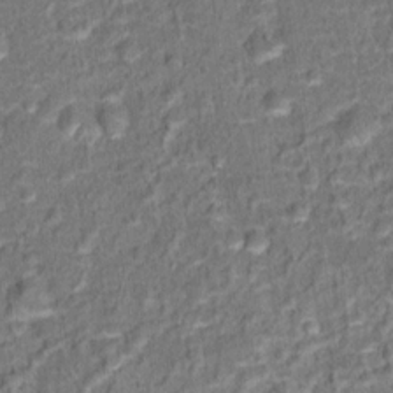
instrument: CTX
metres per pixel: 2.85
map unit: Hto
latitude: 15.3482
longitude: -39.4426
